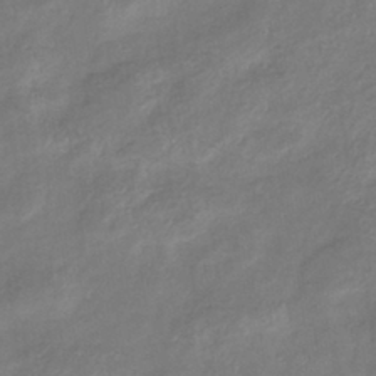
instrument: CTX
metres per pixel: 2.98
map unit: eHb
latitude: -38.3873
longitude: 75.6911
